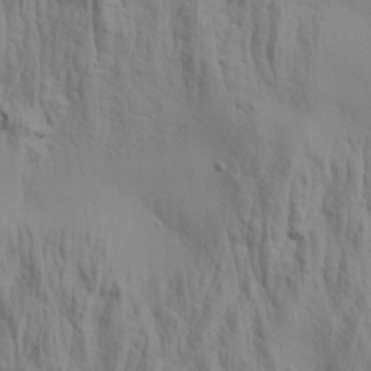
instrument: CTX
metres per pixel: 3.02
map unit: Aa
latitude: 21.1026
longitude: -142.4223
